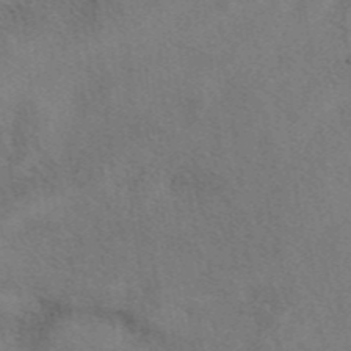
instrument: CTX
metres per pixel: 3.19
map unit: eAb
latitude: 41.6693
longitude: 109.5588
